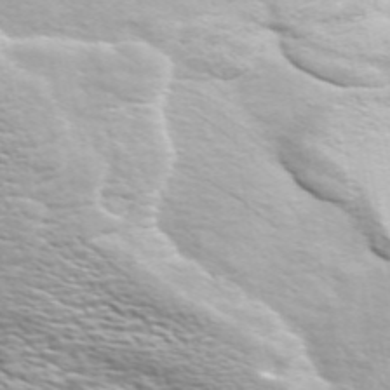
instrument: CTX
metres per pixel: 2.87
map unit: ANa
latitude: 48.8569
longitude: -75.4049
